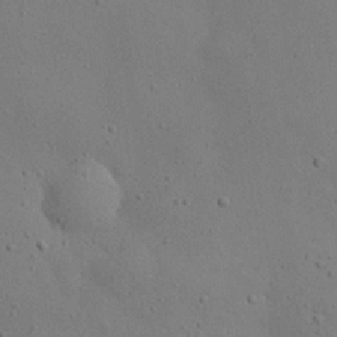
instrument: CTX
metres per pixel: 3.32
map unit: Nhu
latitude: 25.5182
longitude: -72.4790
